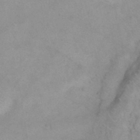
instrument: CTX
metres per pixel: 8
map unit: Ht
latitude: -0.2740
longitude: -33.1214
